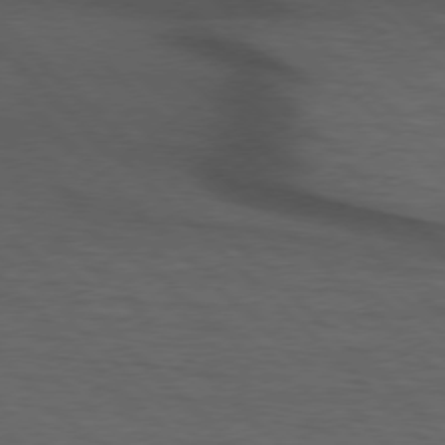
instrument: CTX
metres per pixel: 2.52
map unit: lApd
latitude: 75.6316
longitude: -83.4804
